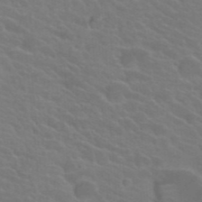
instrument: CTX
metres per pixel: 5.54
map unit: Hto
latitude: 23.9150
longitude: -36.6491
